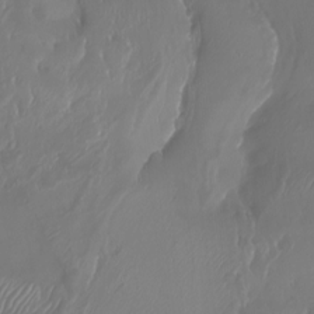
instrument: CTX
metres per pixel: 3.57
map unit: Aa
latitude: -7.8422
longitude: -78.8758
